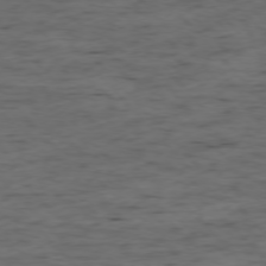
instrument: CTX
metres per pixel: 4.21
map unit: Ap
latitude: -76.4440
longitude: -91.4804
